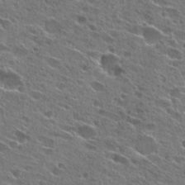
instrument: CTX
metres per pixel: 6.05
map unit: Hto
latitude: 26.3089
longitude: -44.4790
